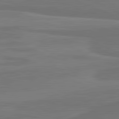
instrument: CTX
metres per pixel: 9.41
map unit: lApd
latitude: 81.9717
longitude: 169.3698
